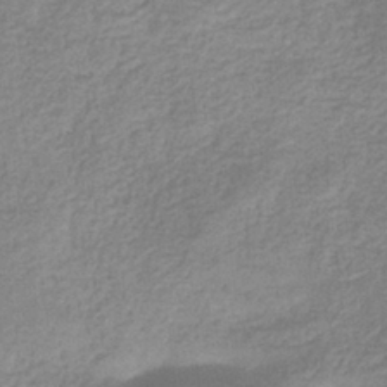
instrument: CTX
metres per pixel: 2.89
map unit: eHb
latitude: -32.4440
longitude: 74.7464
